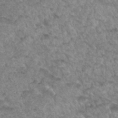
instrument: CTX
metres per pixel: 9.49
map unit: Hto
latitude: 33.8016
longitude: -49.4426
